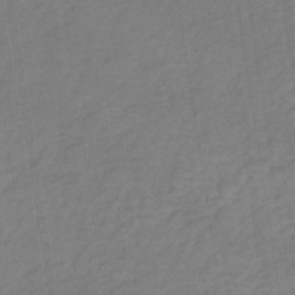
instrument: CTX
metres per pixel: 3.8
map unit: lHb
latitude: -35.1431
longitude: 71.1998
